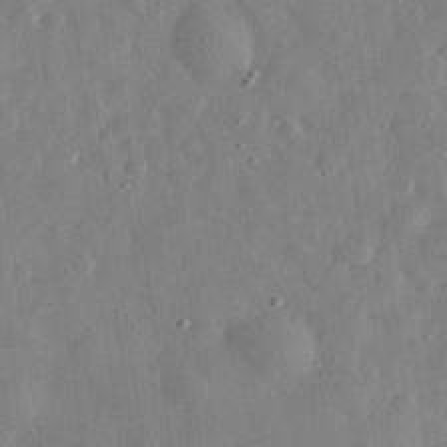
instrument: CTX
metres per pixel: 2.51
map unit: eHh
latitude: 31.0459
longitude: -75.5182
